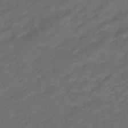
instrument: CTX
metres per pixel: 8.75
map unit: eHb
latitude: -47.3509
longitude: 85.3698
